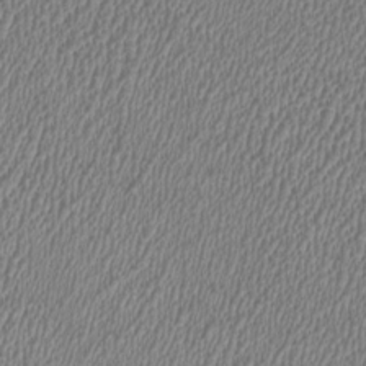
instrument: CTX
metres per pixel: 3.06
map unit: HNhu
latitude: 0.0822
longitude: -0.5357
